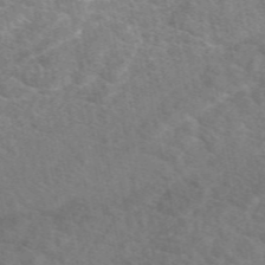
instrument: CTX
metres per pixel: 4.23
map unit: eAb
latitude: 49.6694
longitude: 119.9178
